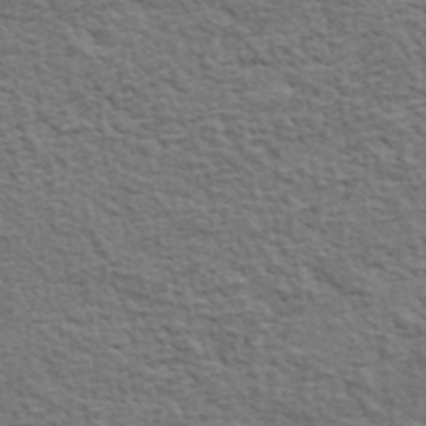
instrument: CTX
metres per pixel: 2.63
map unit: lHvf
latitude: 37.8017
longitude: -89.2159
